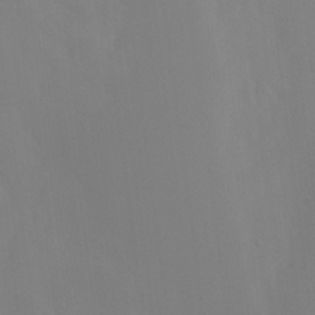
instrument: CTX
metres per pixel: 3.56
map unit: Htu
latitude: -15.6911
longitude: -47.6127
